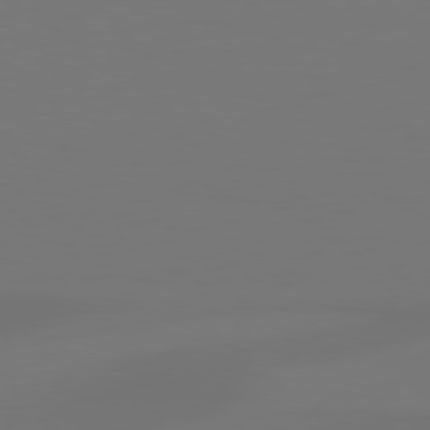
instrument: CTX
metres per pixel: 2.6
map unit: Hpe
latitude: 78.6113
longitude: -129.2915
